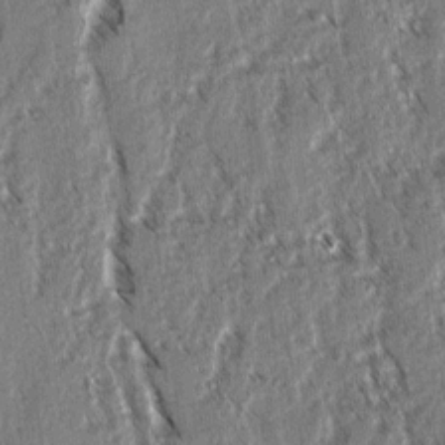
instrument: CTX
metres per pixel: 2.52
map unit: lAvf
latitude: 3.4615
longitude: -105.9150
